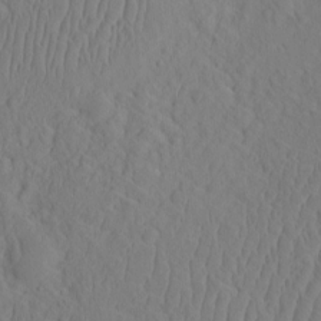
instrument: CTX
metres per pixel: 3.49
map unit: eHh
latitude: -2.4628
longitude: 18.9731
